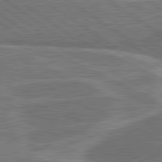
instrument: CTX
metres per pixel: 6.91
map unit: lApd
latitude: 81.3671
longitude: 141.4643
